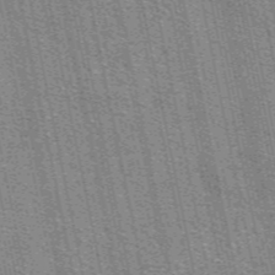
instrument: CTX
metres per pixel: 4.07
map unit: eAb
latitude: 49.4804
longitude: 105.8422
